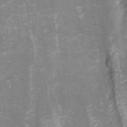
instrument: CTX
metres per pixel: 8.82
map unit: Aa
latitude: -9.3321
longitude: -71.8961
